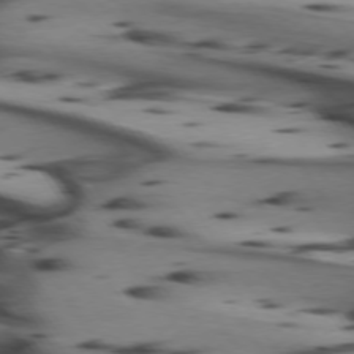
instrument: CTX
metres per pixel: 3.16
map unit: lApd
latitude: 74.4223
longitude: -64.1011
